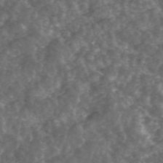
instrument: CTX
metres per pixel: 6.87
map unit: ANa
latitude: 44.6679
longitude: 29.7667
